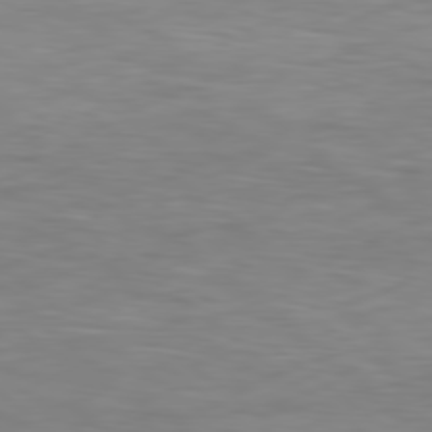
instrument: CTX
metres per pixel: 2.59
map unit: Hpe
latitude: 79.2348
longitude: -128.7813
